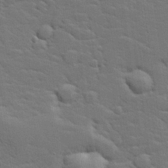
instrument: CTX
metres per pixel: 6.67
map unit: lHvf
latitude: 26.2901
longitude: 143.5210
